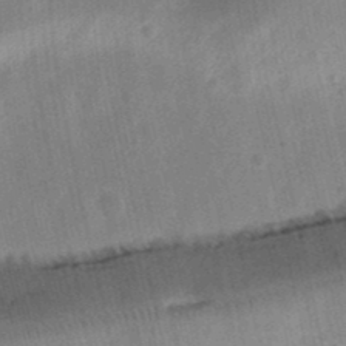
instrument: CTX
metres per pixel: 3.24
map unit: Ht
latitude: 11.4049
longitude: -74.7435
